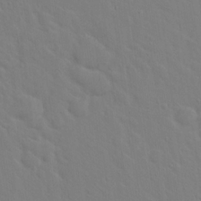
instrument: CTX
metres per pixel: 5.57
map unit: Hto
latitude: 17.8394
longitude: -39.7638
